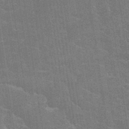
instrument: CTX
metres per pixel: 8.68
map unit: eHh
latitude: 36.4790
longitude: -66.3845
